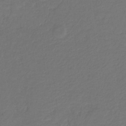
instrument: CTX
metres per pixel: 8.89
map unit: eHb
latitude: -29.9178
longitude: 68.1794
